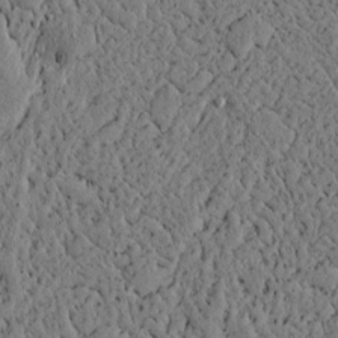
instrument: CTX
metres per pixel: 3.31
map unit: lAvf
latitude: 4.8758
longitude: 166.1606
